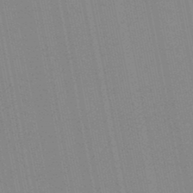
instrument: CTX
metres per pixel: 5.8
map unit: lHb
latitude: -47.0864
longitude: 78.1416
